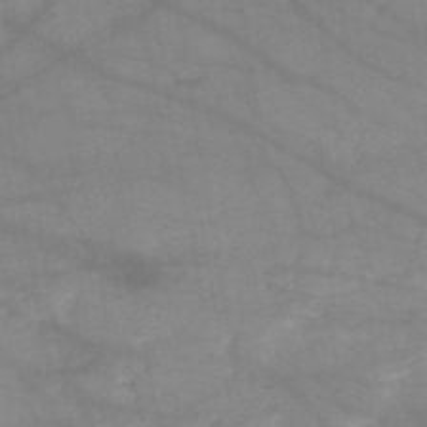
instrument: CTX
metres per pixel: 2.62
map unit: HNb
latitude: -50.6518
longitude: -39.9339
